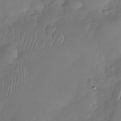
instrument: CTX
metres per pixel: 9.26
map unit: Nhu
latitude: -29.5966
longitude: -61.8205
